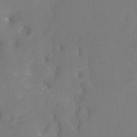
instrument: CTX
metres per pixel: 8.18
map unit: Htu
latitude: -7.4265
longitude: -47.8773
